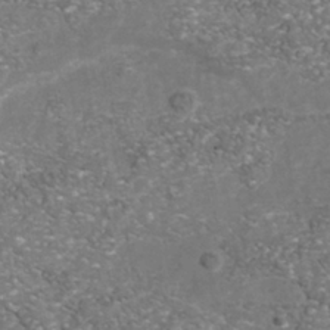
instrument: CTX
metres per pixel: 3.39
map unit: Nhu
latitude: -39.9367
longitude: -81.3104
